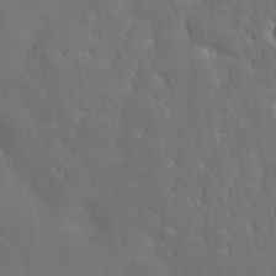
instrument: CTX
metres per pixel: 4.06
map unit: Nhu
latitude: 28.6490
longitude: -67.9717
